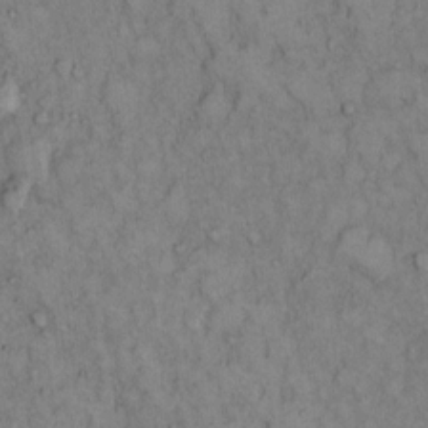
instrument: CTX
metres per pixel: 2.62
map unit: Hto
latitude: 11.7639
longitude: -60.3089
